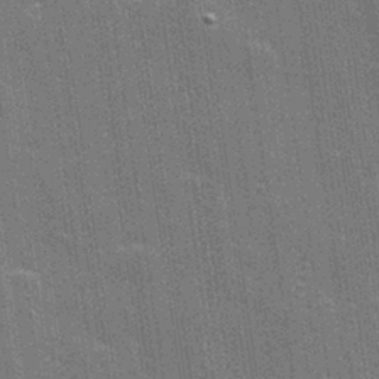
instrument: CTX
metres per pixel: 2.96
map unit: Hve
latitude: 28.3467
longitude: -93.1781
